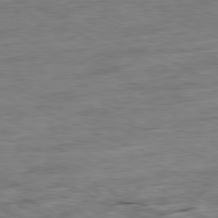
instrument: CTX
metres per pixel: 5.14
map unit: Ap
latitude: -80.5385
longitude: -91.7450
